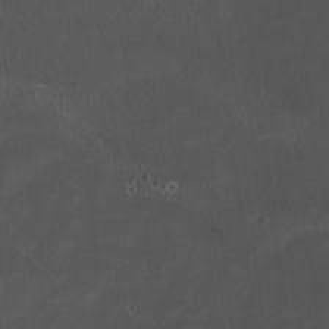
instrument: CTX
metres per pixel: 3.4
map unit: HNhu
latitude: 4.2522
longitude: 4.9163
